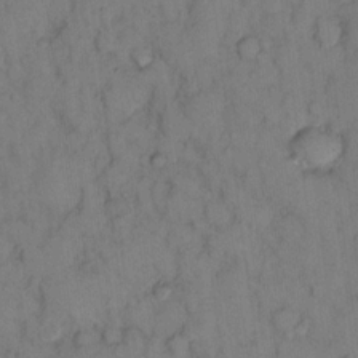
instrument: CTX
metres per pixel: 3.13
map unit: eHh
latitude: 13.4993
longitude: -62.8569
